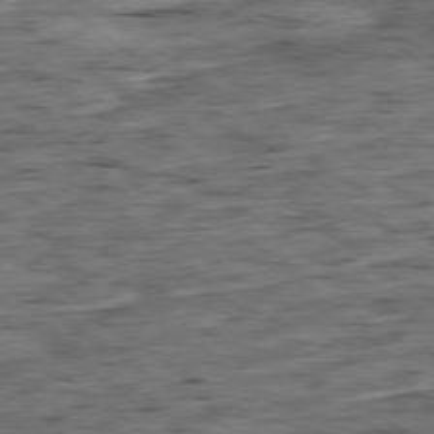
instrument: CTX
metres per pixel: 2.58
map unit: Ap
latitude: -79.2942
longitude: -90.0822
